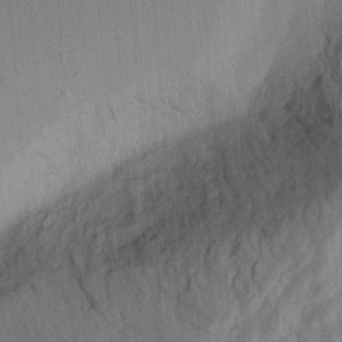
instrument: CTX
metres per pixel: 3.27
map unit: Aa
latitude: 21.5938
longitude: -144.0822
